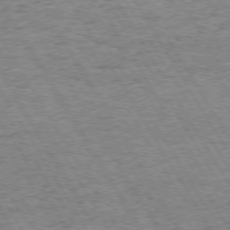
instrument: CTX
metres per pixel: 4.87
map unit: Hpe
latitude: 73.6127
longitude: -129.7638
